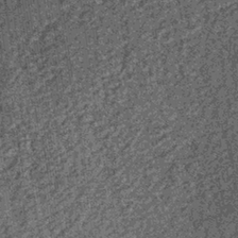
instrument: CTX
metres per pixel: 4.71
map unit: lHb
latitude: -37.0486
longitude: 67.8423
